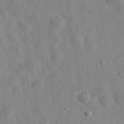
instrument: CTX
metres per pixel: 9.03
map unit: eHh
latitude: 32.8380
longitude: -78.3468
